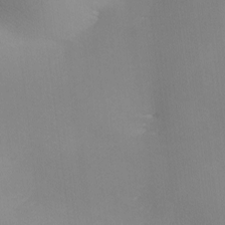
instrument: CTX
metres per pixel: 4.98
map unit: Ave
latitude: 0.2333
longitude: -114.4223
